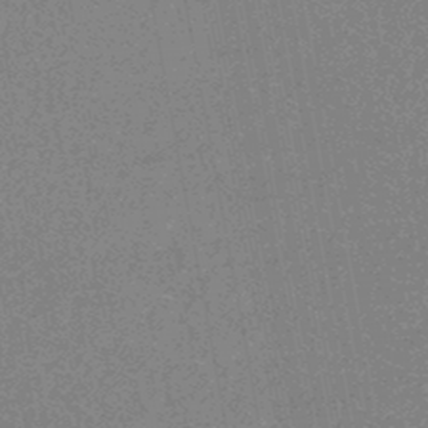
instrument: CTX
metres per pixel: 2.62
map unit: HNhu
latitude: -46.7652
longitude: 99.6533
